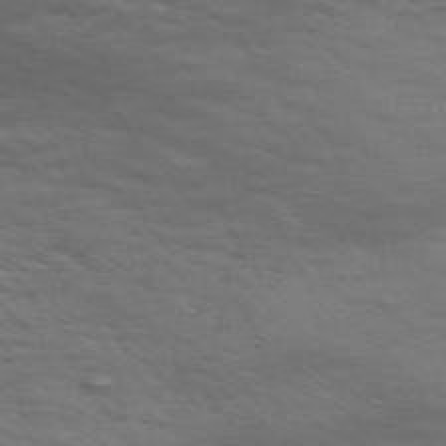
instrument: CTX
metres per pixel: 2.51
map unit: Nve
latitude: -59.1620
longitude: 56.0850
